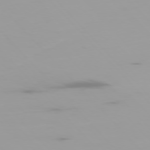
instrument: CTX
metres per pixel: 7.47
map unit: Ap
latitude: -77.2565
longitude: -73.8206
